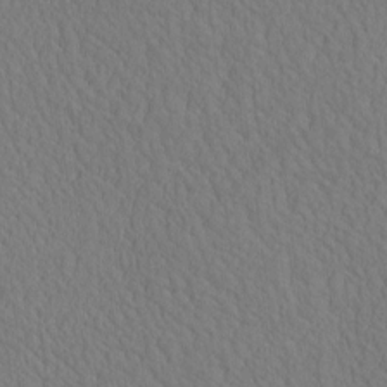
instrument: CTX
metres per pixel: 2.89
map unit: eHh
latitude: -3.2186
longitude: 15.6722
